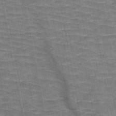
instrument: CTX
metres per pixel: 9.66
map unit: HNb
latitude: -48.0472
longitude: -47.6883
